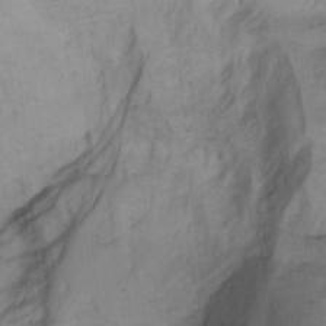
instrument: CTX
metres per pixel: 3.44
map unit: Aa
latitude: -3.2564
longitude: -71.8583
